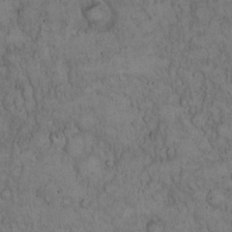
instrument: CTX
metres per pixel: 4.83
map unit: Hto
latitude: 15.2348
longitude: -56.8002
